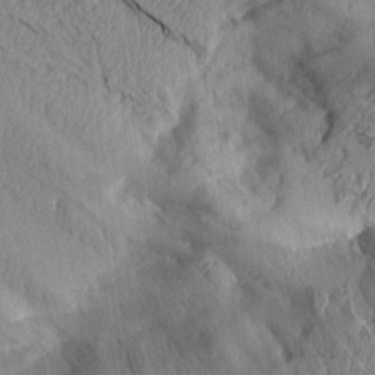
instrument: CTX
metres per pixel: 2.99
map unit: Aa
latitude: 14.6869
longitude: -146.9514
